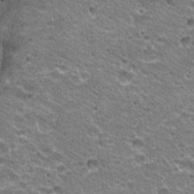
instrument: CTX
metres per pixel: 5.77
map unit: Hto
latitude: 20.9892
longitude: -33.0081
